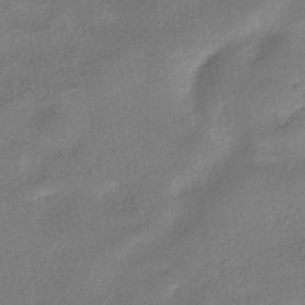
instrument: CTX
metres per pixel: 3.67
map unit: HNhu
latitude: -39.9556
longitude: 95.3320
